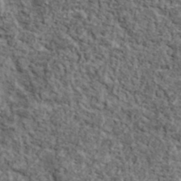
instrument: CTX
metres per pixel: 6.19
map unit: lHvf
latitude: 37.8206
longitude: -90.4034
